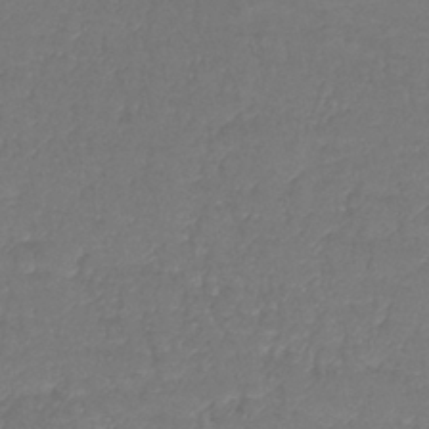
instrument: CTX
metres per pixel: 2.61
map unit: lHb
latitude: -41.5966
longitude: 65.9178
